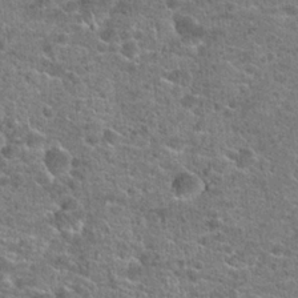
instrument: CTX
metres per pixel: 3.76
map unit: Hto
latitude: 20.6113
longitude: -43.8583
